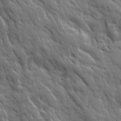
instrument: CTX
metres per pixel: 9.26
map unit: Ave
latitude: 19.6694
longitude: -133.7261
